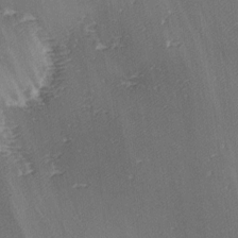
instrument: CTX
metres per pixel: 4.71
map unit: Hve
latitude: 3.6694
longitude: -121.8017
